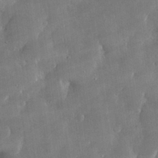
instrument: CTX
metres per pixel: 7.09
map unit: lHvf
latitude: 30.9892
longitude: -93.2537
